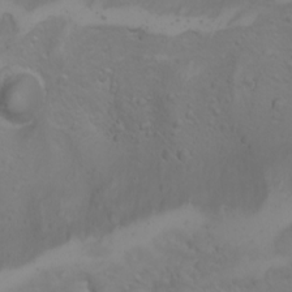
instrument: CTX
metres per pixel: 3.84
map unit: Nhu
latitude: -4.4629
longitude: -86.6490
